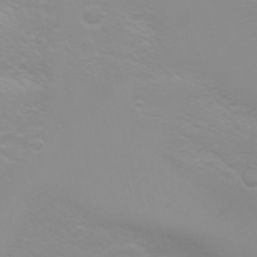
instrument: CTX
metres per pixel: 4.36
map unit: Nhu
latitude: -4.9352
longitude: -79.4994
